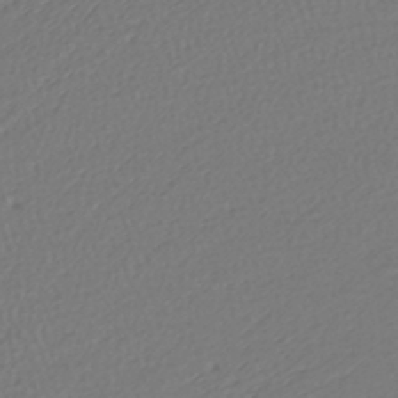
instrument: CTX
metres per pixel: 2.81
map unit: lHb
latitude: -42.5951
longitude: 70.5196
